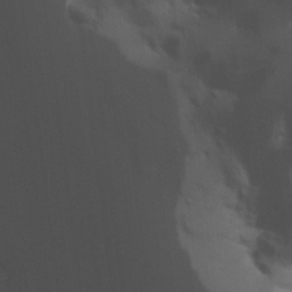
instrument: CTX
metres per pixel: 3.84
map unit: Hve
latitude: 23.0647
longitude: 145.7667
